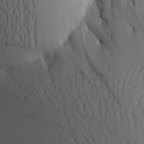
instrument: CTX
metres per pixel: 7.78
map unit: Aa
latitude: 25.8961
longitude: -144.4790
